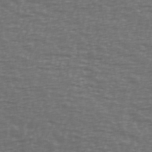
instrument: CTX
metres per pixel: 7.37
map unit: Ave
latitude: 39.3104
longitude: -113.2348
